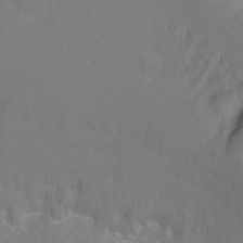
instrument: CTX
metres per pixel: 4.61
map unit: Ht
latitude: -6.5384
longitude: -32.2145
